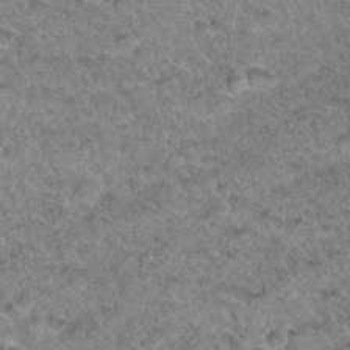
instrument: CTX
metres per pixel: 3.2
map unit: Hto
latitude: 34.1766
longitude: -48.2145
